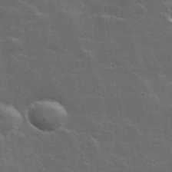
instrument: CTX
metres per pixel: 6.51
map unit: lHvf
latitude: 35.6127
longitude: -91.9339
